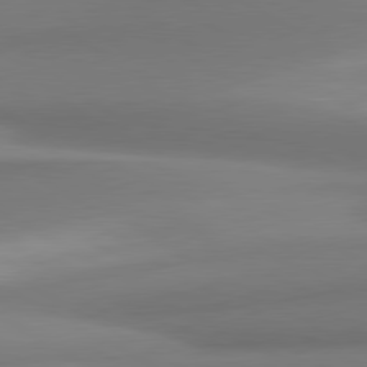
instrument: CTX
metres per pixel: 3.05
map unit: lApd
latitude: 80.4034
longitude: 173.7666
